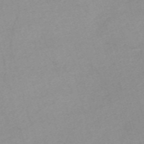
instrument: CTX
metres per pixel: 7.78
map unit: Nve
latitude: -57.3887
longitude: 61.2187
